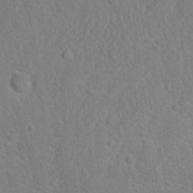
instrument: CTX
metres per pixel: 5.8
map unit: Ave
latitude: -10.3873
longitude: -120.7058
